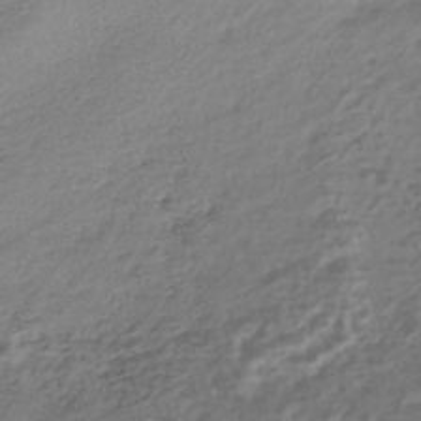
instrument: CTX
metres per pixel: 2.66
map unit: HNhu
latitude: -43.0297
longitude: 103.5399
